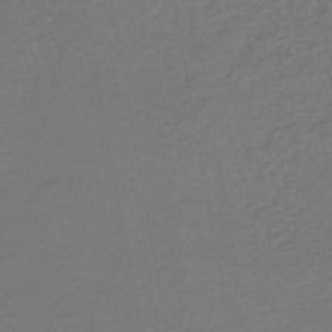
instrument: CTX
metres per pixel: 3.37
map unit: lHb
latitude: -42.5006
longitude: 74.1417
